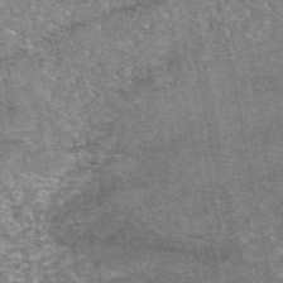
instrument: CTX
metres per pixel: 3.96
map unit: eAb
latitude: 50.1766
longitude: 109.7289
